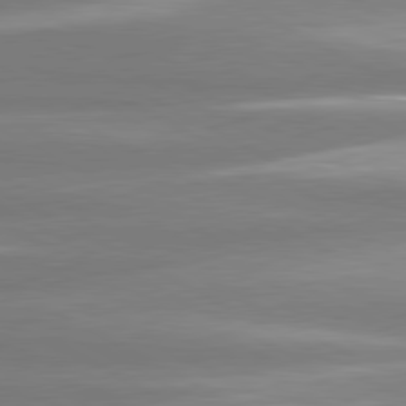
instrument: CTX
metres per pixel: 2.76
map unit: lApd
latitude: 80.7813
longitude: -135.3670
